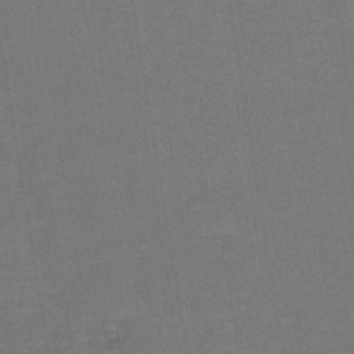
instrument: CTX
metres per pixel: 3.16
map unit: lHb
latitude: -39.1998
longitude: 58.2928
